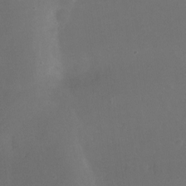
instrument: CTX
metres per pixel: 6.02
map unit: Ht
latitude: -10.3306
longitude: -46.7058
